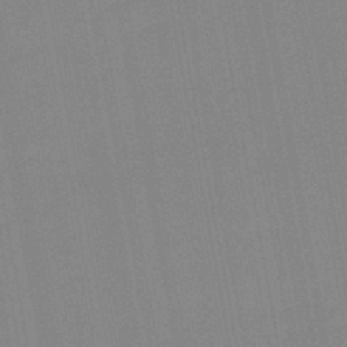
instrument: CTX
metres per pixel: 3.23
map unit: lHb
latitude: -44.5763
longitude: 63.3698
